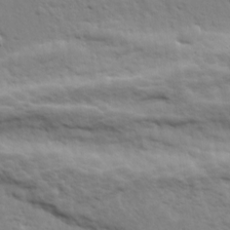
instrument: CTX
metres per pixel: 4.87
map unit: Ave
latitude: 18.7435
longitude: -133.1970
